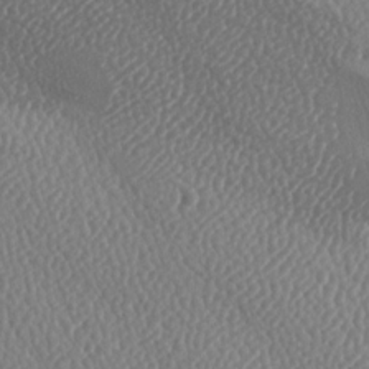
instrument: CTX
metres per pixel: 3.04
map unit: lAa
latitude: -8.8975
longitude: -128.4790
